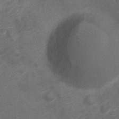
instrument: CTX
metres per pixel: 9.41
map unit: Nve
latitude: -20.2739
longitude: 105.9556
